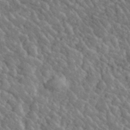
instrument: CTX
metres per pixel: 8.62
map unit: lHvf
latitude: 37.0459
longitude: -89.9339
